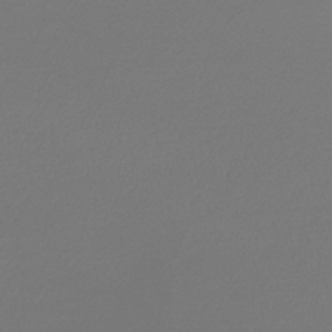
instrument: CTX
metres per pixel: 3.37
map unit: lHb
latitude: -44.3306
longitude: 61.2943
